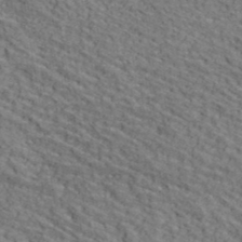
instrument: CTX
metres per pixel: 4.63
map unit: lHvf
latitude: 39.6505
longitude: -86.9514
